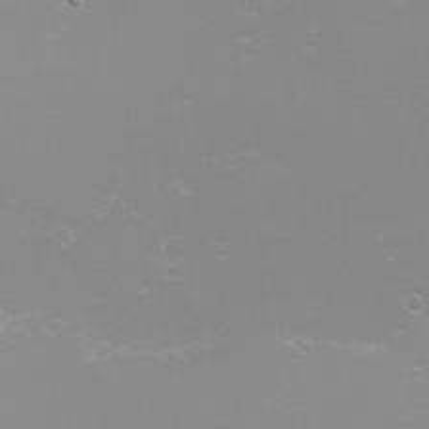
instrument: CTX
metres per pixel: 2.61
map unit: eHh
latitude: -6.6329
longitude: -79.6316
